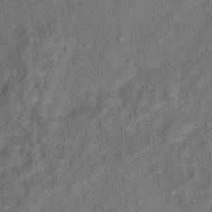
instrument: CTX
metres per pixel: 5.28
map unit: Ht
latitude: 11.8017
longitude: -40.4789
